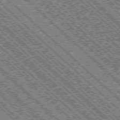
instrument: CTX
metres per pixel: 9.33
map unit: Ap
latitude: -76.0850
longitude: -96.5168
